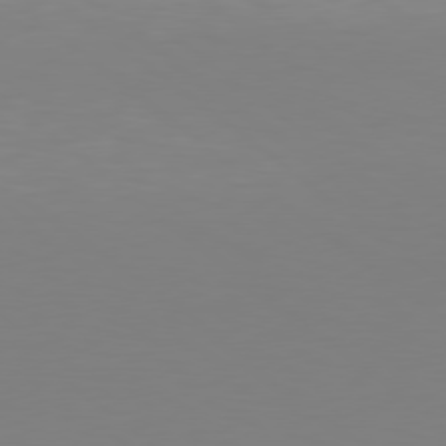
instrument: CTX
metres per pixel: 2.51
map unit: Hpe
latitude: 78.2712
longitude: -134.3845
